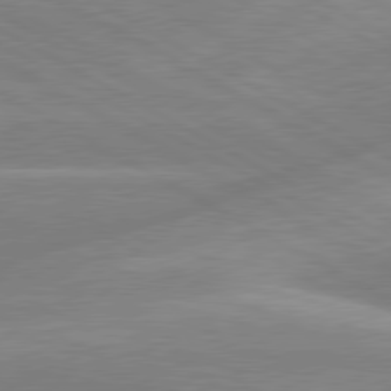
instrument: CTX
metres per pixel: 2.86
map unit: lApd
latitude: 80.1011
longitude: -134.6490
